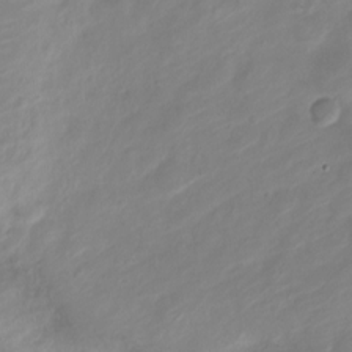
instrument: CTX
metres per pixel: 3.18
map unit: Nve
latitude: -19.1053
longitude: 108.0283
